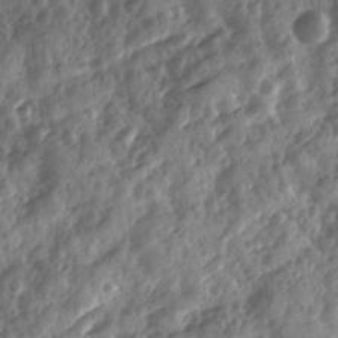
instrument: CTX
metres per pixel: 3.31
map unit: Ave
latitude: 11.4993
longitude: -103.1781
